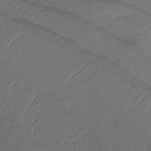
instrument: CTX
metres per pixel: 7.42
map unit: lHb
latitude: -32.8408
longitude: 64.1417
